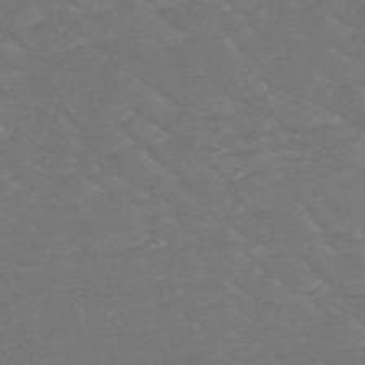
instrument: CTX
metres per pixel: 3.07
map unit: HNb
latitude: -50.0472
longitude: -47.5183
